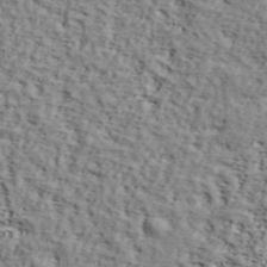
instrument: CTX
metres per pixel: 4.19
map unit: lHvf
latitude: 38.0444
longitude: -86.8002
